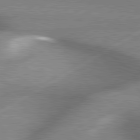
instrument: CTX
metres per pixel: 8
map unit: lApd
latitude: 80.0255
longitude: -118.3467
